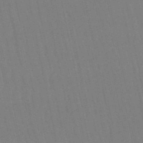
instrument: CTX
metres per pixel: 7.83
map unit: eHb
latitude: -50.3873
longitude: 69.5210
